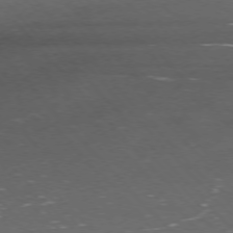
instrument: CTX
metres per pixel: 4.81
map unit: Ap
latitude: -76.1606
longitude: -69.7072
